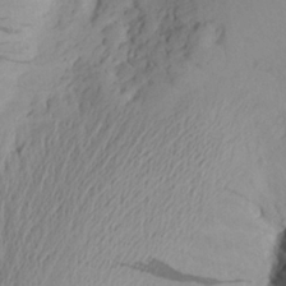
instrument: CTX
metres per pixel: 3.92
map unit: Aa
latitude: 24.0633
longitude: -149.3671
